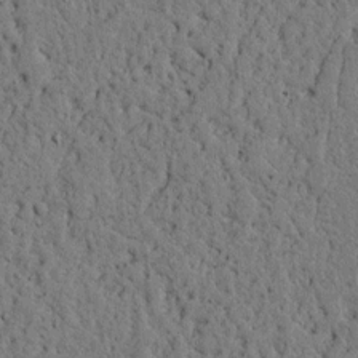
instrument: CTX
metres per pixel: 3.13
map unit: lAvf
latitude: 4.8191
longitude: 166.9731
